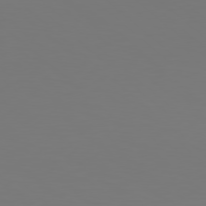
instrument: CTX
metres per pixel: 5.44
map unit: Hpe
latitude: 78.1767
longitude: -132.8758
